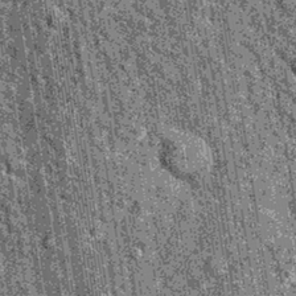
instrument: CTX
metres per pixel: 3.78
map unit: Hto
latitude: 15.8017
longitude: -35.9528
